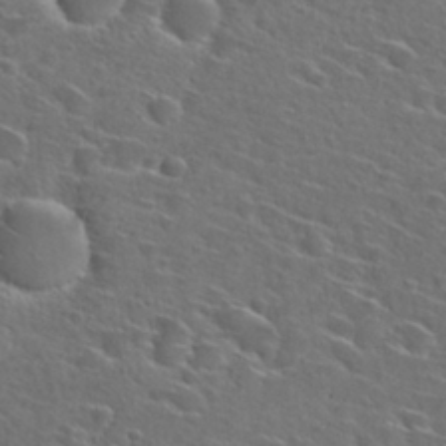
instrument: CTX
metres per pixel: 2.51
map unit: Hto
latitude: 27.7072
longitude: -47.0270
